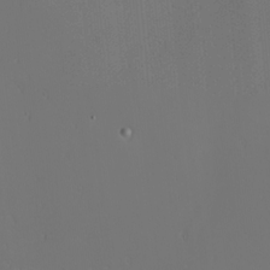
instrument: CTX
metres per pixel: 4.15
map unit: Nhu
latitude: 0.1389
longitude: -76.6112
